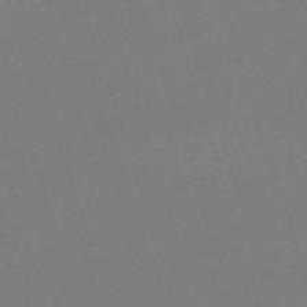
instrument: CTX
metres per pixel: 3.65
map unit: eHh
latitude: -62.7652
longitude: 51.3699
